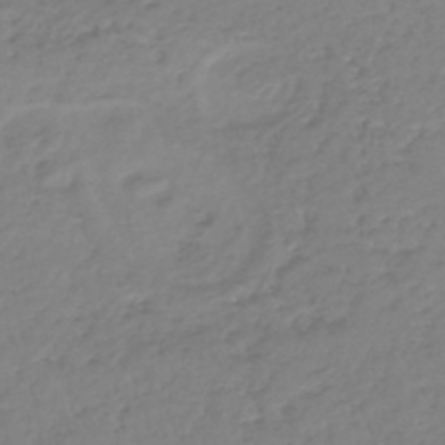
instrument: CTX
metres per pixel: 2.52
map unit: lHb
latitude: -40.3117
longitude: 68.4251
